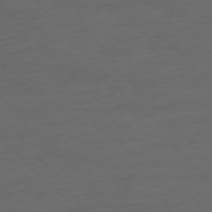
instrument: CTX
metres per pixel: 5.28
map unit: Ap
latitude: -76.7652
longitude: -83.2914
